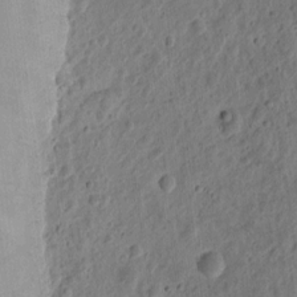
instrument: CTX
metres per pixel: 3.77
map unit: eHh
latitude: 11.0270
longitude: -73.9717
